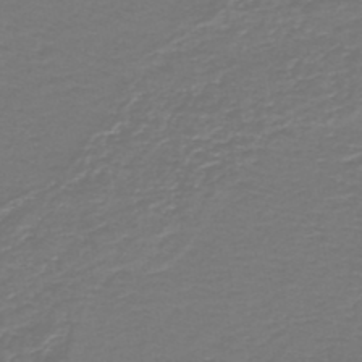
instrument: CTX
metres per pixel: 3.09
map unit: HNb
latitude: -46.6518
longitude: 53.3509
